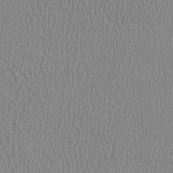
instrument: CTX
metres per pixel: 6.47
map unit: HNhu
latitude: -1.3510
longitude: -0.7813
